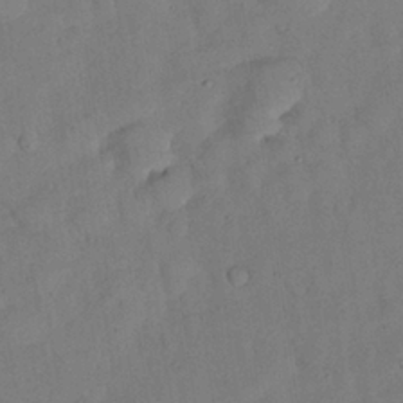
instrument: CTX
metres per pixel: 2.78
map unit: Nhu
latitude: 27.2348
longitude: -72.9892
